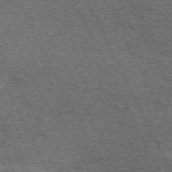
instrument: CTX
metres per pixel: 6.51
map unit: Hpe
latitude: -70.5385
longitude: 11.6722
